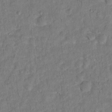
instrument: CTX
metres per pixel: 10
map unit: Hto
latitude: 12.7246
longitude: -37.2348
